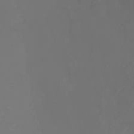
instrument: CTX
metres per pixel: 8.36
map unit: Htu
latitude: -7.3509
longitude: -71.6316
